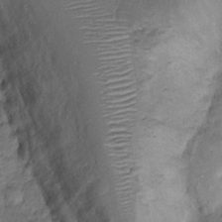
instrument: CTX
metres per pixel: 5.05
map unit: Nhu
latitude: 12.5735
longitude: -28.7057
